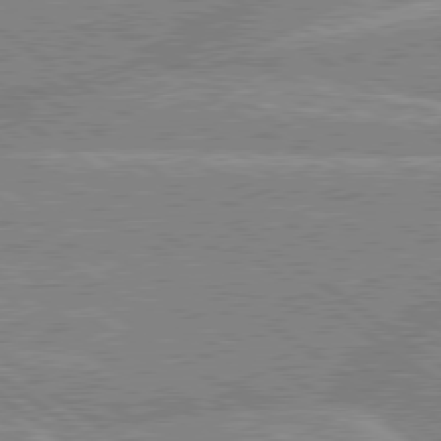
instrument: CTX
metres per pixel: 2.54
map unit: lApd
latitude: 79.2348
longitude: -157.3481
